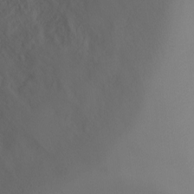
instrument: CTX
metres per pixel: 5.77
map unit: Ht
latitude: 0.8758
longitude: -20.3845
